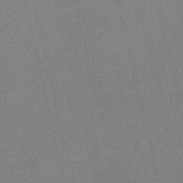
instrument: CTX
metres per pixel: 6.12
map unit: Nve
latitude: -56.2361
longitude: 61.6911
